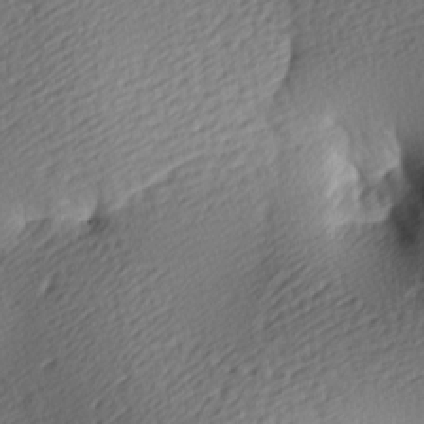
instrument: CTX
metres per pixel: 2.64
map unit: lAa
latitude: -9.6911
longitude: -126.0444
